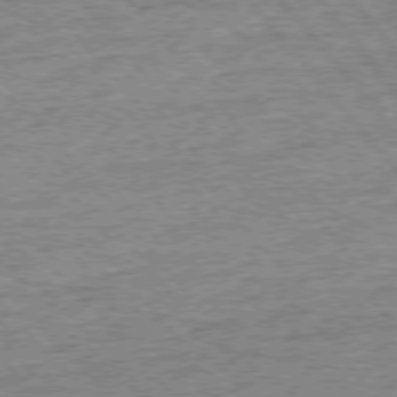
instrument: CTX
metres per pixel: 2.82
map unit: Ap
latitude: -77.1242
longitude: -96.6301
